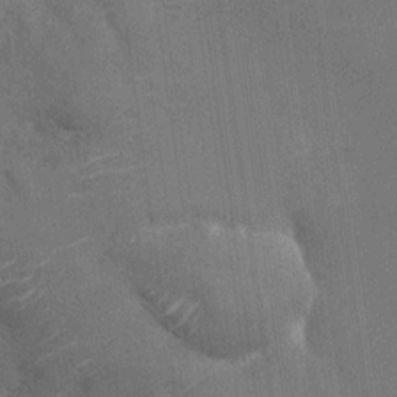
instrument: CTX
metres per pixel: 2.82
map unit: Nhu
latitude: -27.9367
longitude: -78.6113
